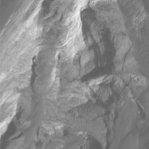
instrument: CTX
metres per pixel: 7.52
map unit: Ht
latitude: -4.0094
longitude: -61.8394
